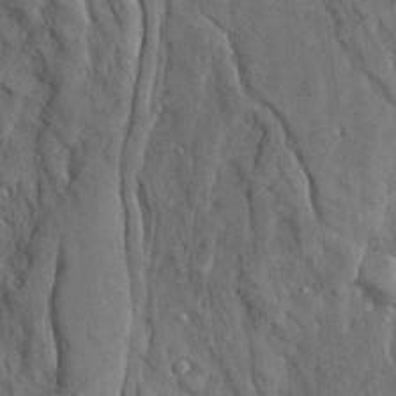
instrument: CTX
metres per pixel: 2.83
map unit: Ave
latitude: 23.5371
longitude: -133.7072
